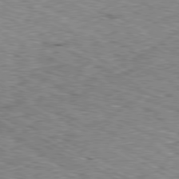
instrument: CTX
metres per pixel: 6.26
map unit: Ap
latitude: -80.5574
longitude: -50.5734
